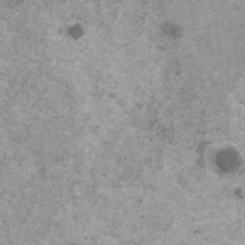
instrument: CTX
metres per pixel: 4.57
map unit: HNhu
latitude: 1.0836
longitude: 3.5966
